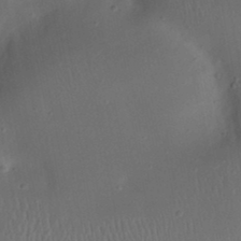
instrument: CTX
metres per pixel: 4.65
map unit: eHh
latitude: 23.5371
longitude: -70.6112
